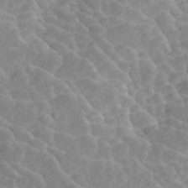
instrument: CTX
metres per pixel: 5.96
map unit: ANa
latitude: 45.9717
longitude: 24.6518
